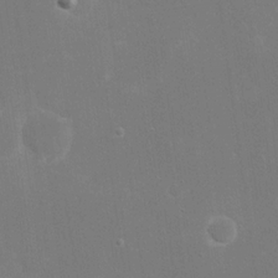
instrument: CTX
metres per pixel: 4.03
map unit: eHh
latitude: 19.8394
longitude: -69.6316
